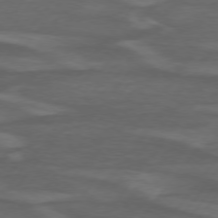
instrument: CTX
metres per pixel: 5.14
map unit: lApd
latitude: 74.8191
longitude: -78.3090
